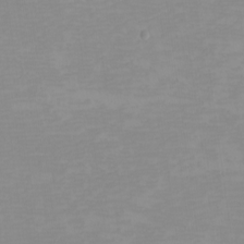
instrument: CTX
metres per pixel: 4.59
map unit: eHh
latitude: -5.1053
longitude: -83.0269
